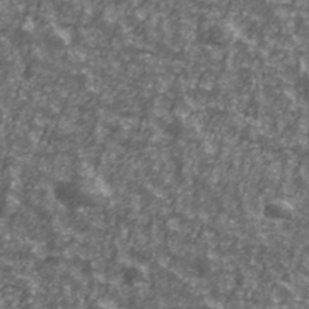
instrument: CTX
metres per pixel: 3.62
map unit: Ave
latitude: 42.2712
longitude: -113.2537
